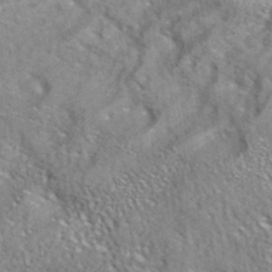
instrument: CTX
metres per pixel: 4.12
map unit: eAb
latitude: 34.8191
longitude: 109.7667
